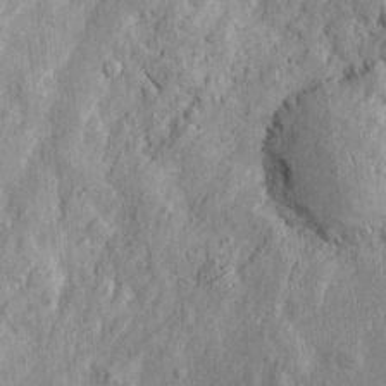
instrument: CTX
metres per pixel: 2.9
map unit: Htu
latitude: -4.9541
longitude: 158.2928
